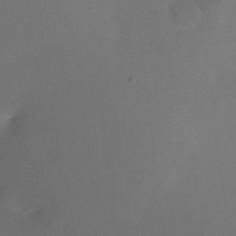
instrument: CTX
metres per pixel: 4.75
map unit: Nhu
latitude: -7.1242
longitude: -81.2159
